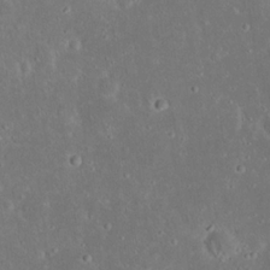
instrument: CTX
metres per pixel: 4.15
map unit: Nhu
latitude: 23.1592
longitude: -71.1970
